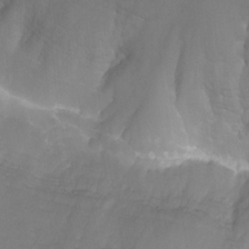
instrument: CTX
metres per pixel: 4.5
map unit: Nhu
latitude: -7.7099
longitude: -74.5168
